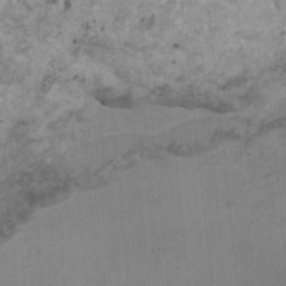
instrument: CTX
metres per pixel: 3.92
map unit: HNhu
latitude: 4.5357
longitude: -3.4804
